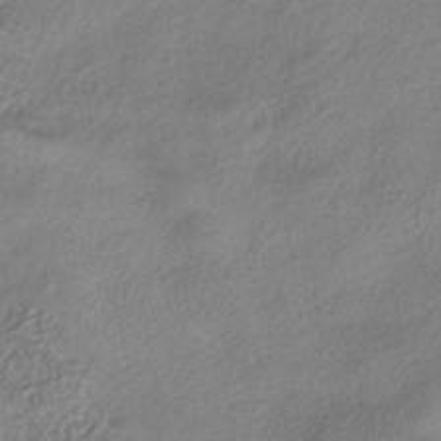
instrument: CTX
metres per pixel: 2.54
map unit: ANa
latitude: -37.2187
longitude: 94.3495
